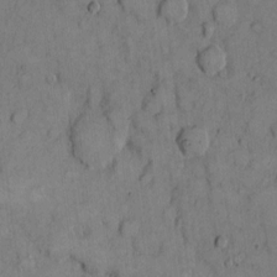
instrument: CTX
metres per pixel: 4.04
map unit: eHh
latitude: 7.4804
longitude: -63.6127
